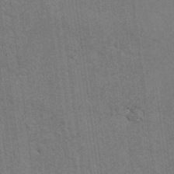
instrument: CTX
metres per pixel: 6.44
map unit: lAvf
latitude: -5.6344
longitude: -114.2333
